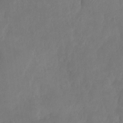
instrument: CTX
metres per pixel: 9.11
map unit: HNhu
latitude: -23.9745
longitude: 49.9367
